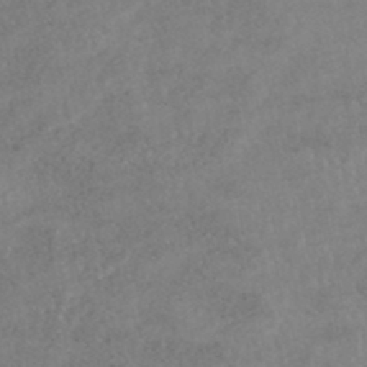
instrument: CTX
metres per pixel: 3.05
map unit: HNhu
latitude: -47.4832
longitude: 98.0661
